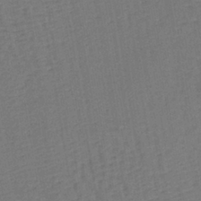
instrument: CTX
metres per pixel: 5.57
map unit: lHb
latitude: -39.0676
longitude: 63.4076
